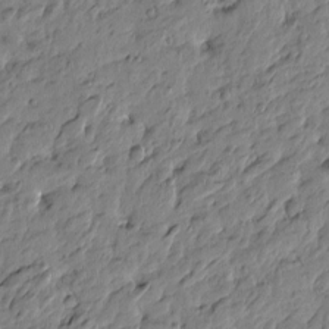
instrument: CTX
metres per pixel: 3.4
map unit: Htu
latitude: -3.6532
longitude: 178.8975
